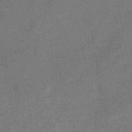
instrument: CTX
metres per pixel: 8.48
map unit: HNb
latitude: -45.0298
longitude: -36.7435
